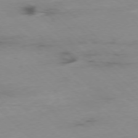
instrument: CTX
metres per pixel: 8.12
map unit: Ap
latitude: -77.3132
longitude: -90.4223
